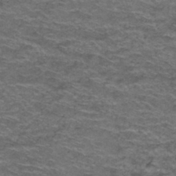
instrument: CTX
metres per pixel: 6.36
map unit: Hto
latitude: 38.2333
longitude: -42.5924
